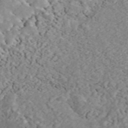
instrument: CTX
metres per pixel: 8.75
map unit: ANa
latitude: 44.7246
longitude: 23.5021
